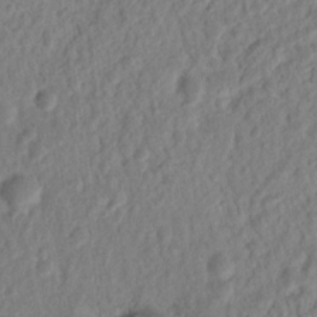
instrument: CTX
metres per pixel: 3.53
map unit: Nhu
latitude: 14.7058
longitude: -72.9325
